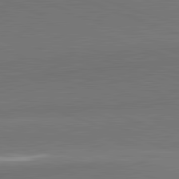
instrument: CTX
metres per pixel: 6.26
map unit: lApd
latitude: 82.2711
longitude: 149.0109
